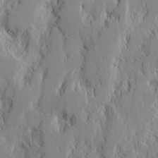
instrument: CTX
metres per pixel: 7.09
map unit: lAvf
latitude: 7.5560
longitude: 166.1417
